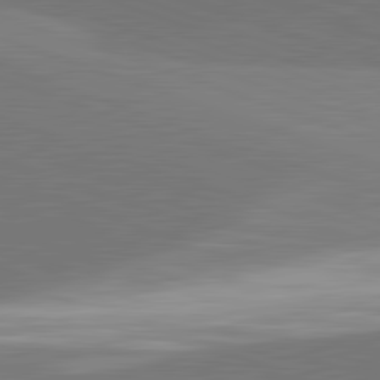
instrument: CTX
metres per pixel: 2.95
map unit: lApd
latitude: 82.2333
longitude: 148.3873
